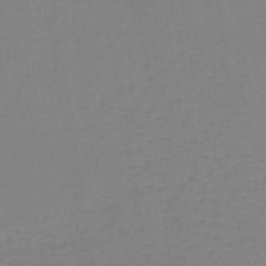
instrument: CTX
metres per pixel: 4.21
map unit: lHb
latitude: -41.1431
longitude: 64.0472
